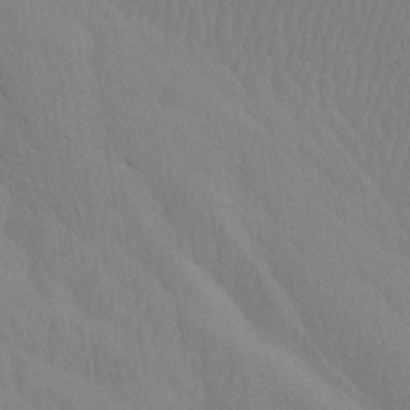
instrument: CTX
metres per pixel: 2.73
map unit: Htu
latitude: -7.4832
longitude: -68.3467
